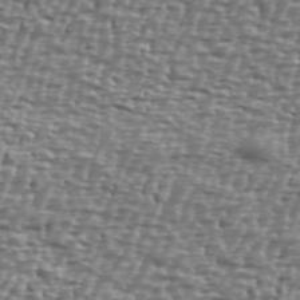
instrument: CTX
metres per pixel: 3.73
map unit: Ave
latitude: 40.3467
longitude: -112.2711
